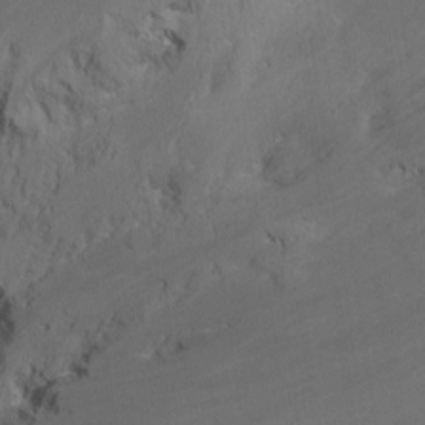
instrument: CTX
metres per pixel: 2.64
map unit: Nhu
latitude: -8.7463
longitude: -47.2348
